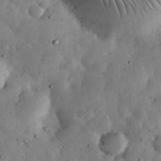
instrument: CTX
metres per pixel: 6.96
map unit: eHh
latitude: 34.2522
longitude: -68.6113
